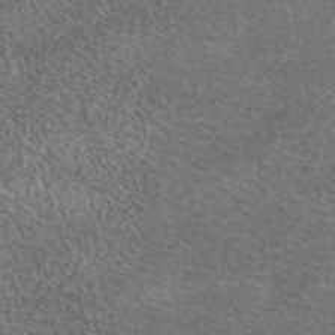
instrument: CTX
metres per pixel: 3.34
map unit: eAb
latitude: 45.1781
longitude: 106.1417
